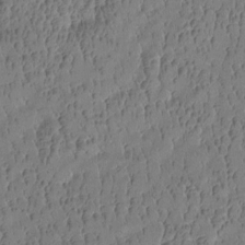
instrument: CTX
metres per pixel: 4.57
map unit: Htu
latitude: -4.5007
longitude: 176.4251
